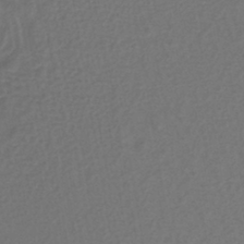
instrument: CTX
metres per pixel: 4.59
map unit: lHb
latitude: -43.2942
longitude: 64.5952
